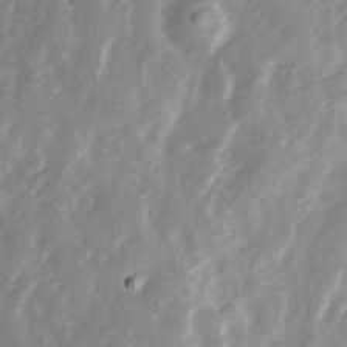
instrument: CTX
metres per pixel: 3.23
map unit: Ave
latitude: 13.1970
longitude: -103.4048
